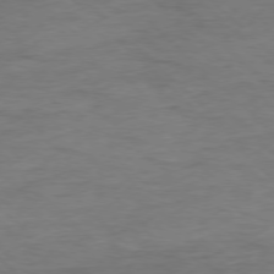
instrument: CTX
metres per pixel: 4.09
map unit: Ap
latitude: -77.6344
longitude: -88.5924
